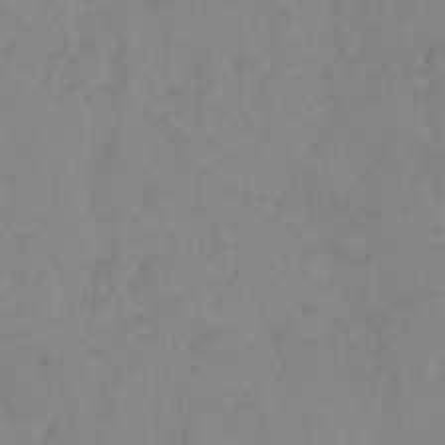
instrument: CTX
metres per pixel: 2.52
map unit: Ht
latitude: -0.9353
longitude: -38.6490
